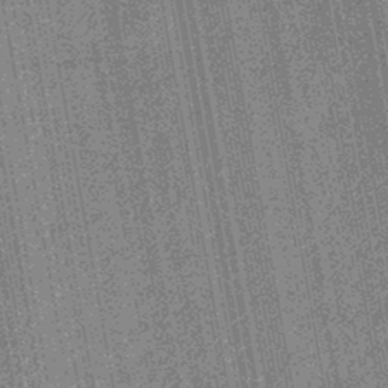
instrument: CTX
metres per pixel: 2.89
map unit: eHb
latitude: -43.8422
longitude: 86.1606
